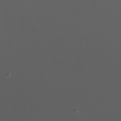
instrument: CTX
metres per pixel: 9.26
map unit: Nhu
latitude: -7.8233
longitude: -76.1389
